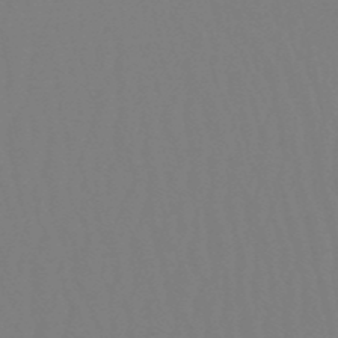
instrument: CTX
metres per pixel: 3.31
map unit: eHb
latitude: -50.7274
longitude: 73.6911
